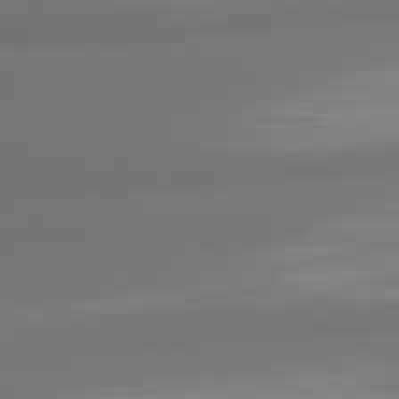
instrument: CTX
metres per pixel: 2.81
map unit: lApd
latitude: 81.1592
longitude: -164.5546
